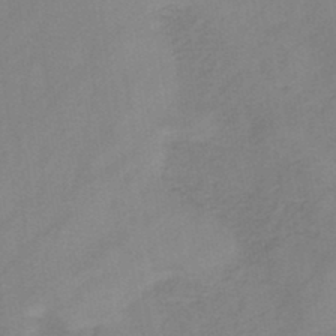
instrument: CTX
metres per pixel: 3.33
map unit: HNb
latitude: -45.7856
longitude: -39.2726
